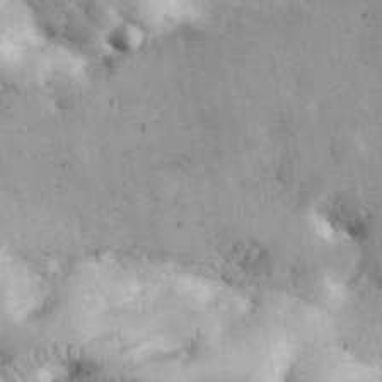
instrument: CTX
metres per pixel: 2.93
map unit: eHh
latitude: 35.0458
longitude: -68.4223
